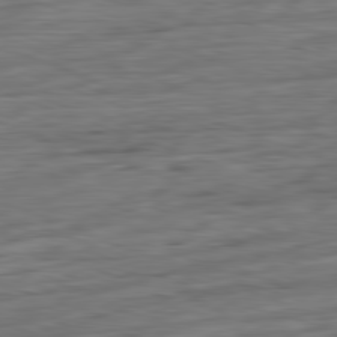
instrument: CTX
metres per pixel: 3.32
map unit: Ap
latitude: -81.7667
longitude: -78.4034
